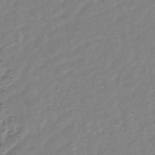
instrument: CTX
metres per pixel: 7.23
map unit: HNhu
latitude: -44.7085
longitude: 103.1053
